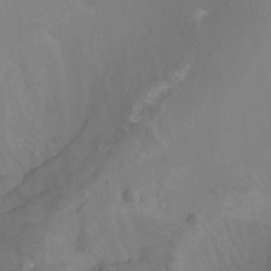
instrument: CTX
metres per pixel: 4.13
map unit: Nhu
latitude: -8.6707
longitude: -79.5749
